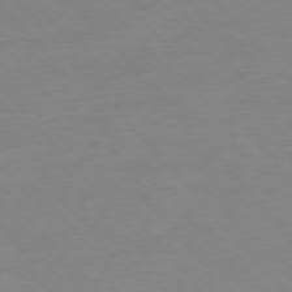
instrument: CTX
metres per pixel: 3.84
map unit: Ap
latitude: -76.9731
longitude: -88.4223
